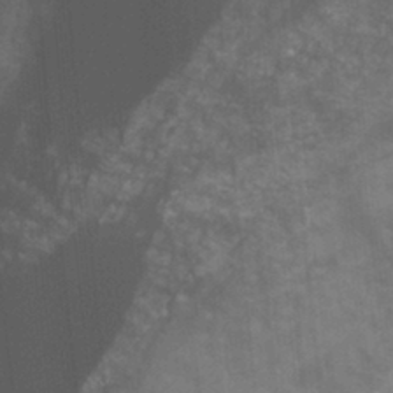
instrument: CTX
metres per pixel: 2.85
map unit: Ht
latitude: 0.5545
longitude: -32.3845
